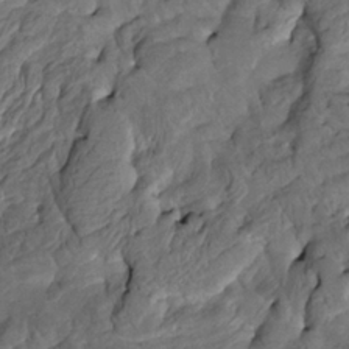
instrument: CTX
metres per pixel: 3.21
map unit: HNhu
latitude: 10.5357
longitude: 24.1039
